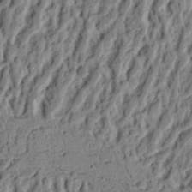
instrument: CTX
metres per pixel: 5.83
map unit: Ht
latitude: 8.8758
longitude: -75.4993
